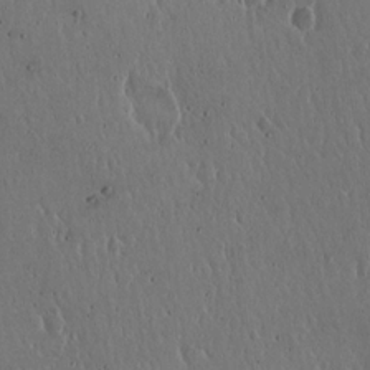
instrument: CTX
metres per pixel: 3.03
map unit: Hto
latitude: 18.1766
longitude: -59.5182
